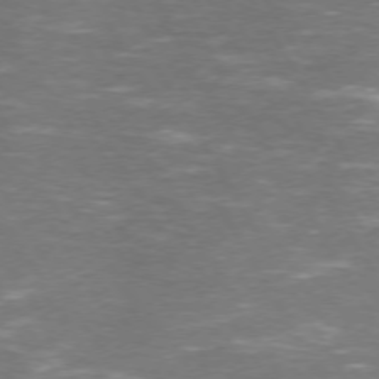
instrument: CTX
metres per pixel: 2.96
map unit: Hpe
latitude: 72.2523
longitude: -124.2522
